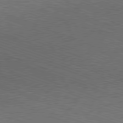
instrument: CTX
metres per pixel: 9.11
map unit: Ap
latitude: -80.9920
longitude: -73.9339
